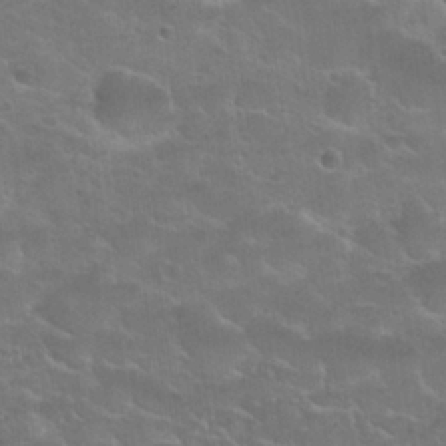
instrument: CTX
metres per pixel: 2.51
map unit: Nhu
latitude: 25.6693
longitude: -50.4223
